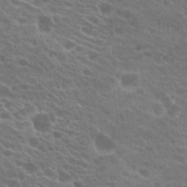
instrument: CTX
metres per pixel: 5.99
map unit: Hto
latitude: 22.4601
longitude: -38.1011
